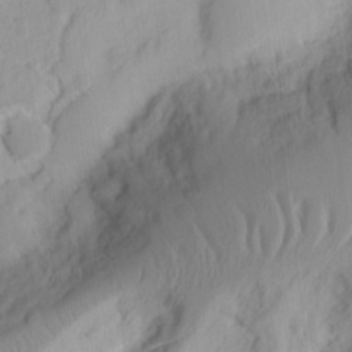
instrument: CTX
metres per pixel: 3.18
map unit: Ht
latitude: 9.1025
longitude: -74.7246
